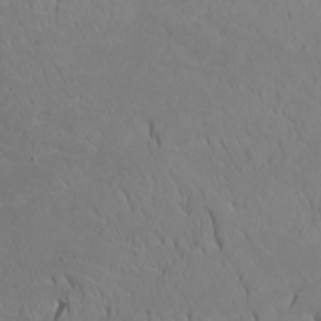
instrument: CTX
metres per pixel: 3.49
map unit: Htu
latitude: -4.3306
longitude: -88.5735
